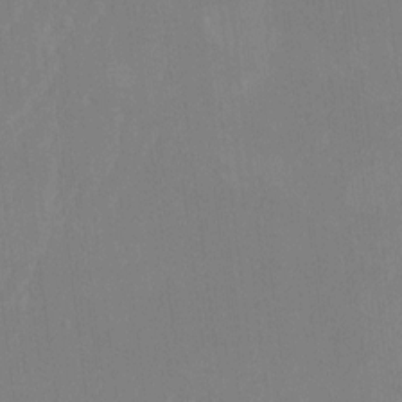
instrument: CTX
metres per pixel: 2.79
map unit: HNhu
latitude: 7.7450
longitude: -1.5749
